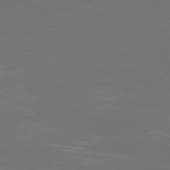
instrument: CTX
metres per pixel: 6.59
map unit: Ap
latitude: -78.9163
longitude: -94.0633
